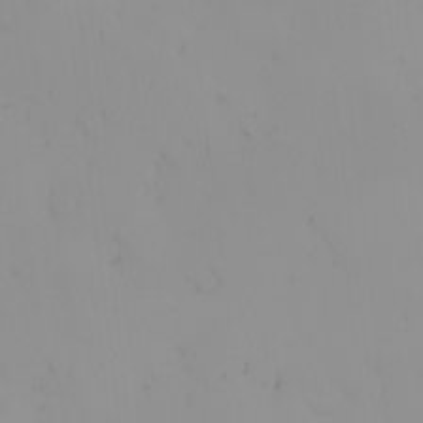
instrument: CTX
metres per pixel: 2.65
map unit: eHh
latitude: -1.4266
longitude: 20.2550
